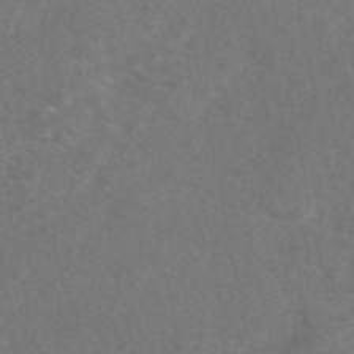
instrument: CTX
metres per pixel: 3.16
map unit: eAb
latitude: 47.9528
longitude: 117.0675
